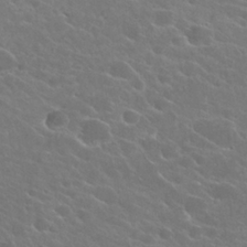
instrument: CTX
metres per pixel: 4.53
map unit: Hto
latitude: 24.4601
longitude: -39.5371
